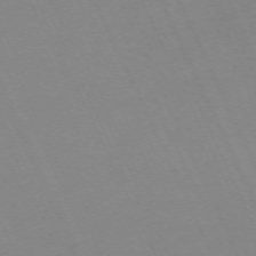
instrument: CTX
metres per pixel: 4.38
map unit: Hpe
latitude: -70.5763
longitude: 15.8612
